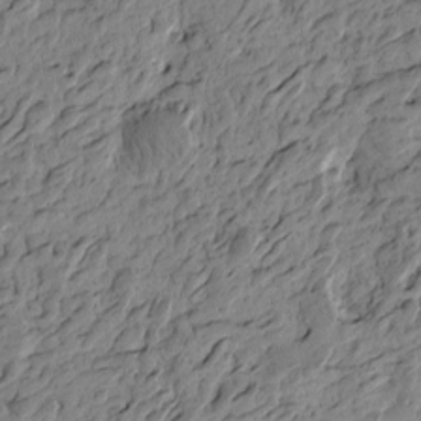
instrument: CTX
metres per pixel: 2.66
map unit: Htu
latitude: -4.3117
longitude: 179.2376
